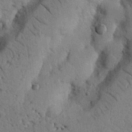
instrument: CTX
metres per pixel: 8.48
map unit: Nhu
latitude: 20.8380
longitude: -76.2333
